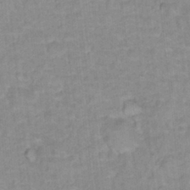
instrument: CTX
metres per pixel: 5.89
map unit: Hto
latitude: 16.4790
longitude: -35.1403
